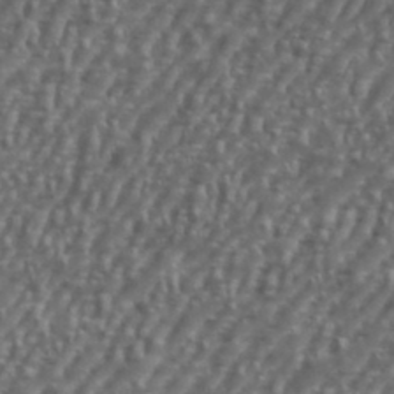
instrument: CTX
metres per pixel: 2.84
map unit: eHh
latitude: 35.9528
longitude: -134.1389
